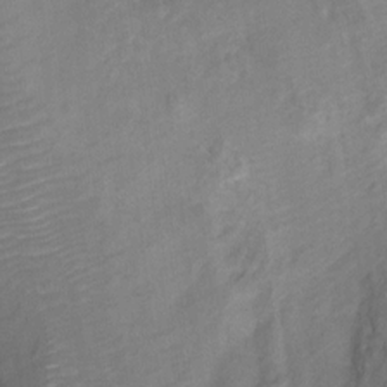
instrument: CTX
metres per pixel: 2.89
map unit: Ht
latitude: 6.4601
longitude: -36.1200
